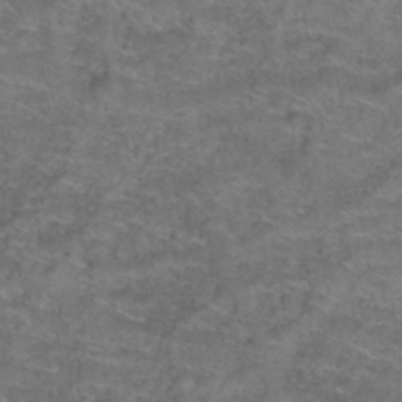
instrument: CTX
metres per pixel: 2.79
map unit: Hto
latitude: 39.5938
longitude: -42.6302
